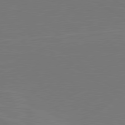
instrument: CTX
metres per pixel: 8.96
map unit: lApd
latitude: 79.8395
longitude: 161.7478
